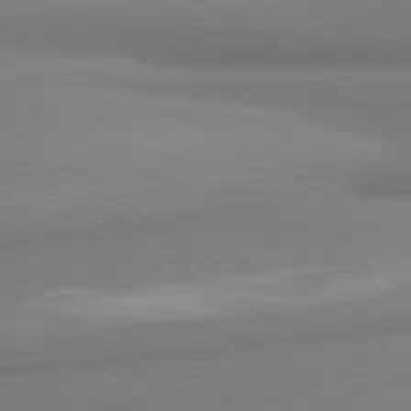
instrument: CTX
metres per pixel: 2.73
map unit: lApd
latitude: 81.3293
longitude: 176.3495
